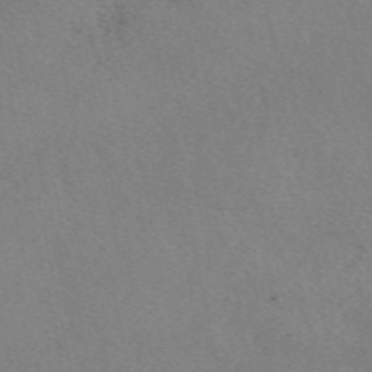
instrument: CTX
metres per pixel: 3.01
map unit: eAb
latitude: 49.8961
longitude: 107.4266
